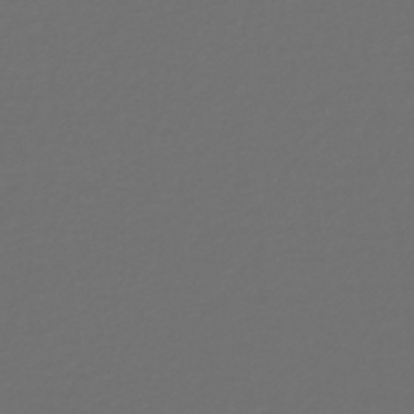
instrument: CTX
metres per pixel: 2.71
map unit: lHb
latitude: -43.1431
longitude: 71.6155
